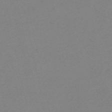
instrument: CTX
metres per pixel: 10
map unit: eHh
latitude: -52.8974
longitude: -25.0269
